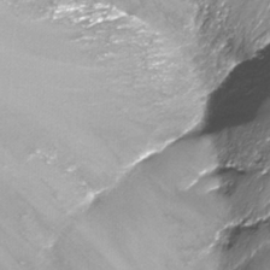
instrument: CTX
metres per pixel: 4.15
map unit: Nhu
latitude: -13.8611
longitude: -70.0255
